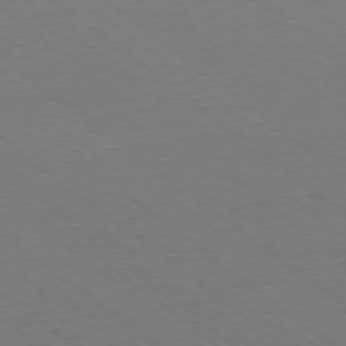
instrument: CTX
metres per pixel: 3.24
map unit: Ap
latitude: -78.7652
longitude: -83.6316
